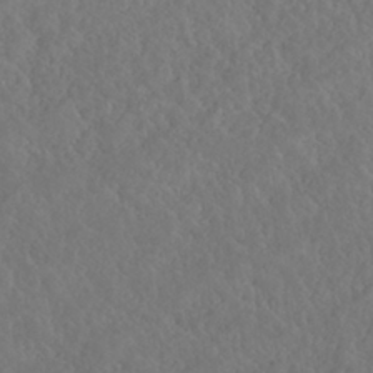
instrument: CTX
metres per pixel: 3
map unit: HNhu
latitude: -40.0094
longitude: 104.7841
